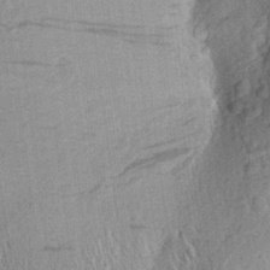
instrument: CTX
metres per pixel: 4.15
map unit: Aa
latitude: 24.8191
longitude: -149.0270
